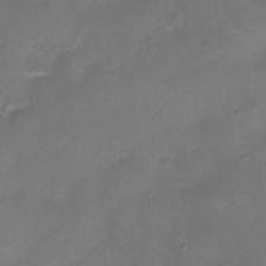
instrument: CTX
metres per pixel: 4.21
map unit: Nhe
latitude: -19.1620
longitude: 145.5210
